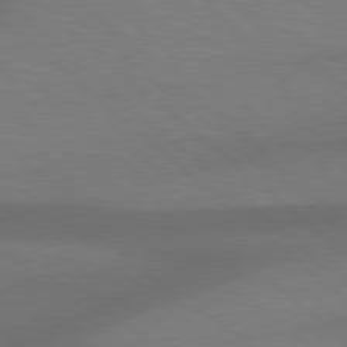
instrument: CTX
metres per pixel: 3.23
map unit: Hpe
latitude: 78.0255
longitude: -157.4426
